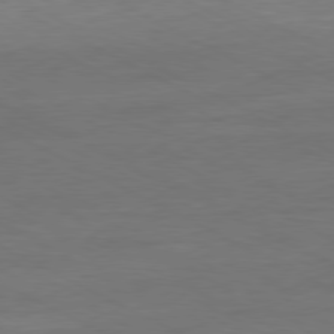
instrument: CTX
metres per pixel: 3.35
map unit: Ap
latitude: -80.4818
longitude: -82.8757
